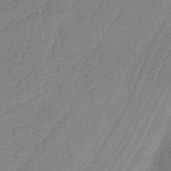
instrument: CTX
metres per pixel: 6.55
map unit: HNb
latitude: -36.8974
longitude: 56.6707
